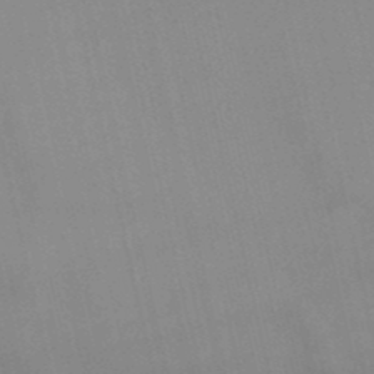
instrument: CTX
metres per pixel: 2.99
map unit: lHb
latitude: -48.9920
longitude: 70.6330
